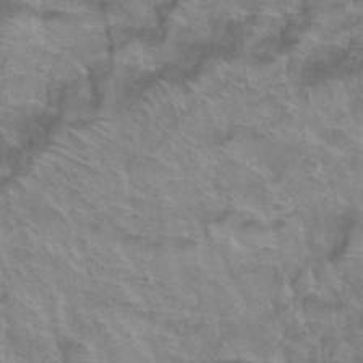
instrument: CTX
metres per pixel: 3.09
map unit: Hto
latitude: 38.9136
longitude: -41.9906
